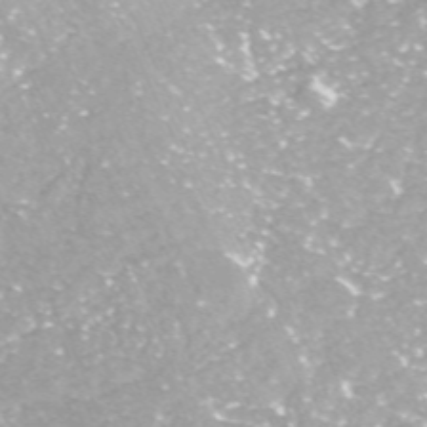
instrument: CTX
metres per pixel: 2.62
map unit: ANa
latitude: -41.6155
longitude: 103.9367
